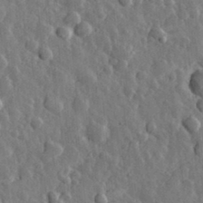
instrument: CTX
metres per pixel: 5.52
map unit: eHh
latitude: 33.0647
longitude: -80.3467
